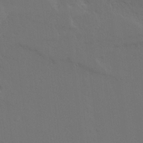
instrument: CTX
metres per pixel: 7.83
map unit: Ave
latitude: 15.8773
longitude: -139.6883
